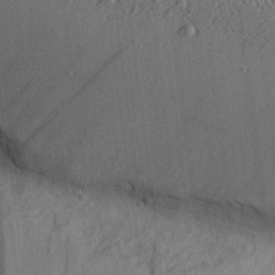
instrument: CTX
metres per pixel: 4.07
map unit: Aa
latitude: 24.8757
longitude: -134.7057
